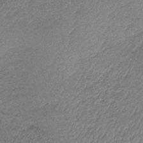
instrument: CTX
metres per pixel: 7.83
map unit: HNb
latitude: -34.0661
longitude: 63.2376
